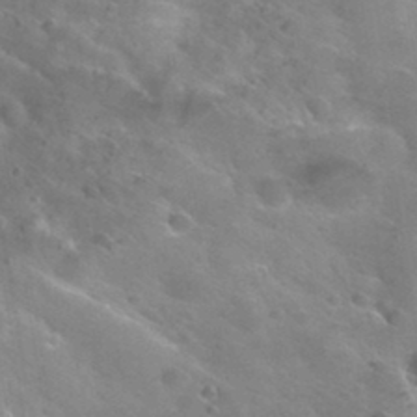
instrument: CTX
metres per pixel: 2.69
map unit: Hto
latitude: 33.8394
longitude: -39.7072
